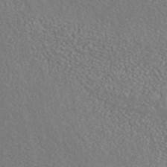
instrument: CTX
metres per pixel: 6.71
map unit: eAb
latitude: 42.7813
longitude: 106.3684
